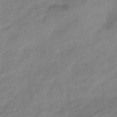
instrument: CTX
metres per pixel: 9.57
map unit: eHb
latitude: -44.1984
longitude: 85.4454
